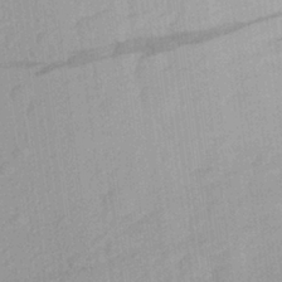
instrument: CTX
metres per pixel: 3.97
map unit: Aa
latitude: 27.2915
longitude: -145.3670
